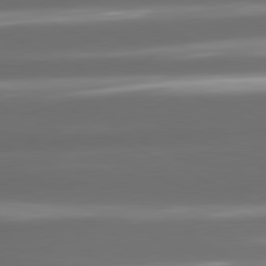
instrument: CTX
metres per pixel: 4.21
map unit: lApd
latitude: 81.0647
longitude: -142.6491
